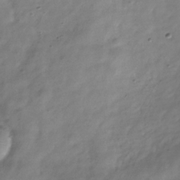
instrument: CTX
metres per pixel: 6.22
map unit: Hve
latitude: -32.5385
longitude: 90.8219
